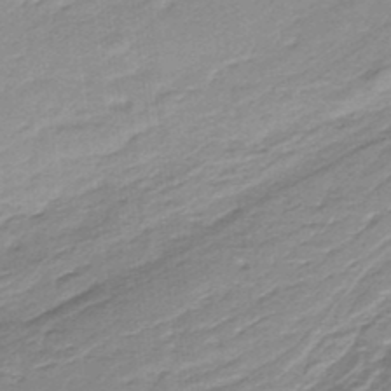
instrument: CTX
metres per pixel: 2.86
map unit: lHb
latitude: -36.1794
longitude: 58.7841
